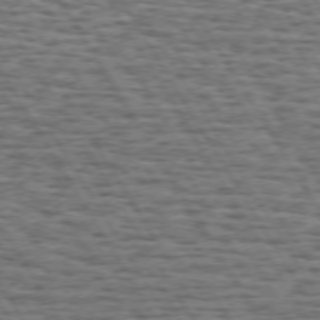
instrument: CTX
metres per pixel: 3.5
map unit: Hpe
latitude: 72.4601
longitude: -122.4979
